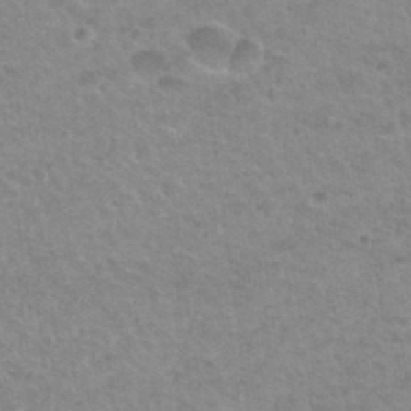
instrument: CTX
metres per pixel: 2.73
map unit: Hto
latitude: 32.6679
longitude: -50.2333
